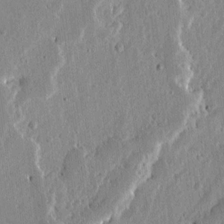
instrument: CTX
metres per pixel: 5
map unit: Ave
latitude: 13.6505
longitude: -139.0080
